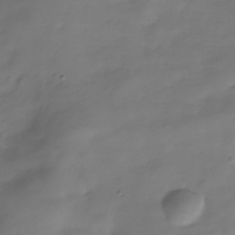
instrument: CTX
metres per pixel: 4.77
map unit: Hve
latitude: -31.7855
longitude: 94.4440
